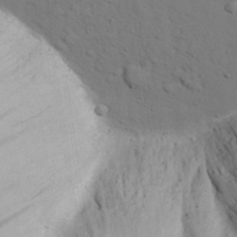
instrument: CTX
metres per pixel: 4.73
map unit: eHh
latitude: 27.8395
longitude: -75.4993
